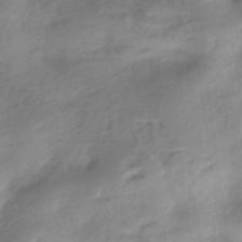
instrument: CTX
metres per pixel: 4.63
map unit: HNhu
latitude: -41.0297
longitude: 92.6896
